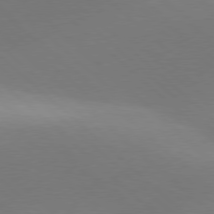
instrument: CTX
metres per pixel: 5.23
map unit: lApd
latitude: 77.8961
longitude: -51.8394
